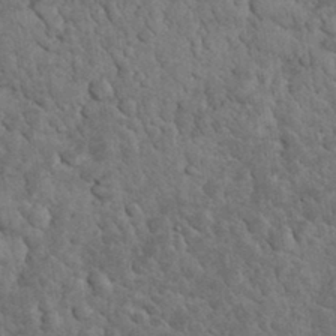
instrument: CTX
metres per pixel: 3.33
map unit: eHh
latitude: 33.9339
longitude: -66.2900
